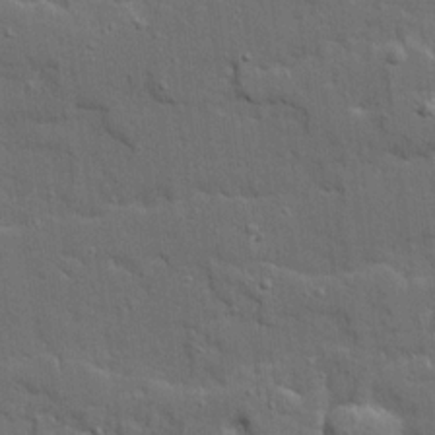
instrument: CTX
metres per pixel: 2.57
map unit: Ave
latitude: 19.6127
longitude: -128.5546
